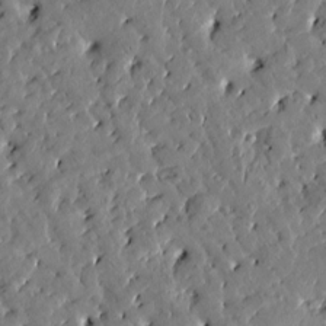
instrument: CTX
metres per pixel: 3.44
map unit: Htu
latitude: 0.4979
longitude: 179.7477
